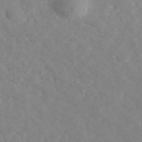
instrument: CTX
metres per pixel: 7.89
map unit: ANa
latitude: 41.3103
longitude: 54.5763
